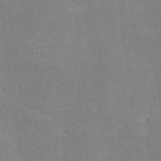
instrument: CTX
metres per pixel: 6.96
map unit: lHvf
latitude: -11.4266
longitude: -101.8206
